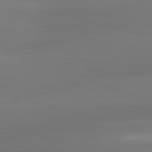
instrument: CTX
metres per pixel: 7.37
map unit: lApd
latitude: 83.5371
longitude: -133.6505
